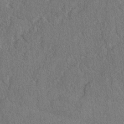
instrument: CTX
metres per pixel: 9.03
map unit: lAvf
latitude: -3.1809
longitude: -109.2159
